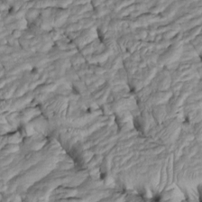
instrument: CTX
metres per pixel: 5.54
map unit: Htu
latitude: -6.2928
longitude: 154.1794
